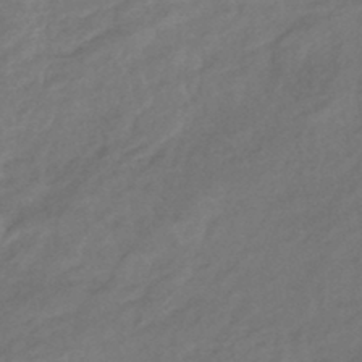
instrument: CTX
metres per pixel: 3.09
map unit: eHb
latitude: -42.7652
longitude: 84.5195
